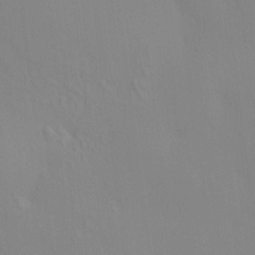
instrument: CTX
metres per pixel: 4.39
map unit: HNhu
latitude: 7.2915
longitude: 12.4818
